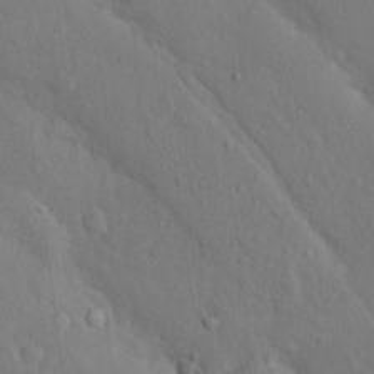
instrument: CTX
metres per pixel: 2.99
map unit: Nhu
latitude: 15.0837
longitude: -29.7827
